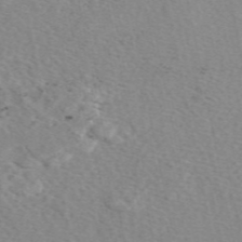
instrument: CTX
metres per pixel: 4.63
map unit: eAb
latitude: 49.4615
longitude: 107.4644
